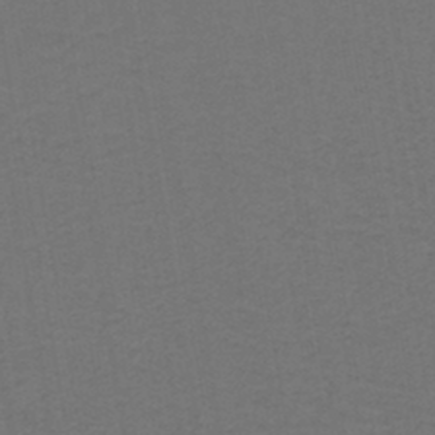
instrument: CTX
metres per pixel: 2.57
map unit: lHb
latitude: -43.3887
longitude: 53.3131
